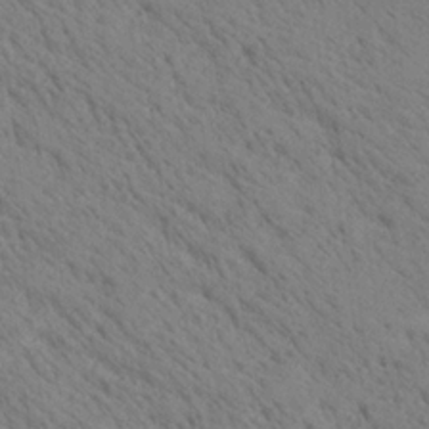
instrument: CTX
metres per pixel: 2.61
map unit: Ave
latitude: 20.9892
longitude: -139.6883
